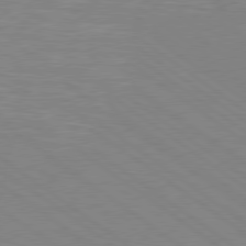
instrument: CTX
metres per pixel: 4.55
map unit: Hpe
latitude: 78.8380
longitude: -125.1592
